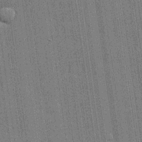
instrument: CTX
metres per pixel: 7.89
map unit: lHvf
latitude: 19.7827
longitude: 142.7463
